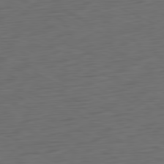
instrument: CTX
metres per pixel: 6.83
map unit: Ap
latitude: -81.1620
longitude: -60.6112
